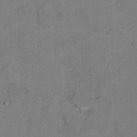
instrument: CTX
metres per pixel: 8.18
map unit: Ht
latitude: 9.8017
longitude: -32.8947
